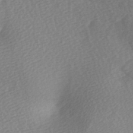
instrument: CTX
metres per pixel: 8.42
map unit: Ave
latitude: -5.5966
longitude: -120.9136
